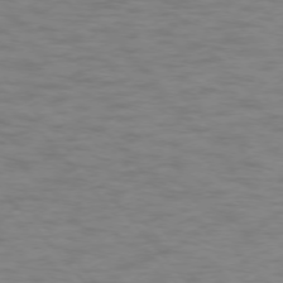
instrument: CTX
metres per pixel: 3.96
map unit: Ap
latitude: -76.3495
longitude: -70.5735
